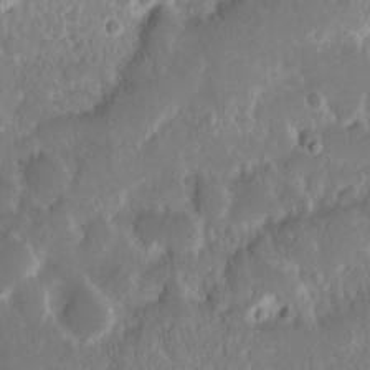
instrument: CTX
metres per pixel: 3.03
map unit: eHh
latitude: 14.8569
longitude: -72.5357
